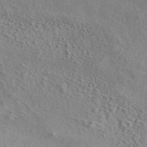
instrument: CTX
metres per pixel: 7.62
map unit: eAb
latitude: 43.2726
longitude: 114.1417
